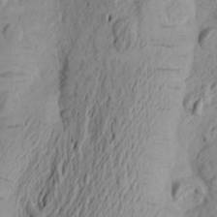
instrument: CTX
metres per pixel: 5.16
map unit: Aa
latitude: 24.5545
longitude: -149.4237
